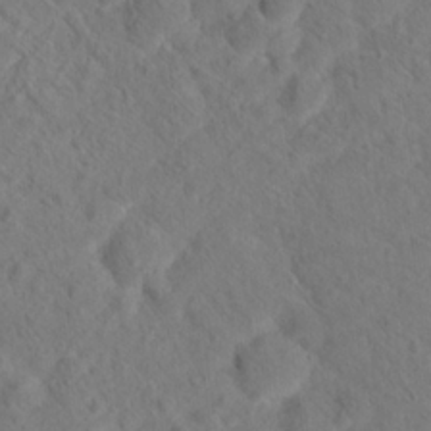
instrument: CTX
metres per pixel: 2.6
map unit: Hto
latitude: 18.4979
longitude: -39.5371
